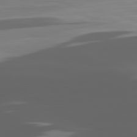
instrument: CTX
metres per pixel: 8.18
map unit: lApd
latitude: 80.3278
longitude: -89.8584
